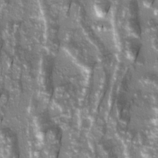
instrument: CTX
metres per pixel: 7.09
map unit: Ave
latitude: 21.5938
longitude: -133.3860
